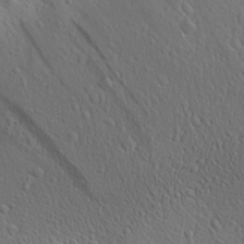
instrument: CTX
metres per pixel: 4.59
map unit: Aa
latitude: 27.9717
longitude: -142.5168
